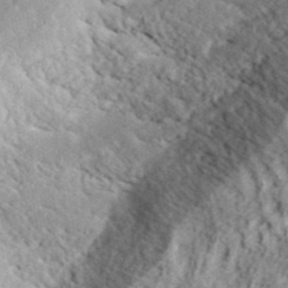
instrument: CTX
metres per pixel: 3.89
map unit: ANa
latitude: 40.4223
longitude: 30.6140
